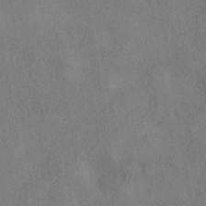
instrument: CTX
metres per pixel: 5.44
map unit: eHh
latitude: -41.6911
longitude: 120.6896
